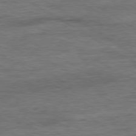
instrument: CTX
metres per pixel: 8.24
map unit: Ap
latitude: -80.0661
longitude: -77.8772
